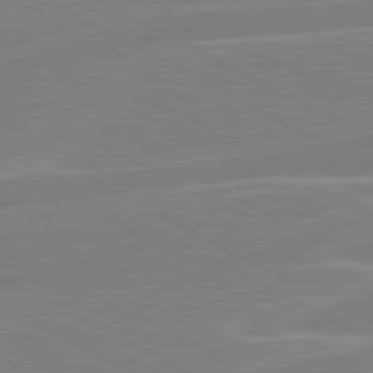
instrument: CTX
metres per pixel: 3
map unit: lApd
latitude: 80.8191
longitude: 121.6344
